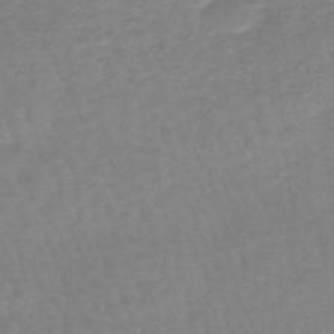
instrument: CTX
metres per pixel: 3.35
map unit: eHb
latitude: -45.5588
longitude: 81.4077
